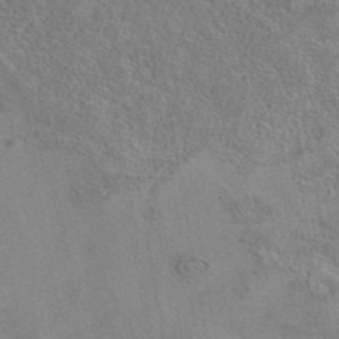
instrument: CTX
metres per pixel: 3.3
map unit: eAb
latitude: 41.7638
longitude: 110.2928
